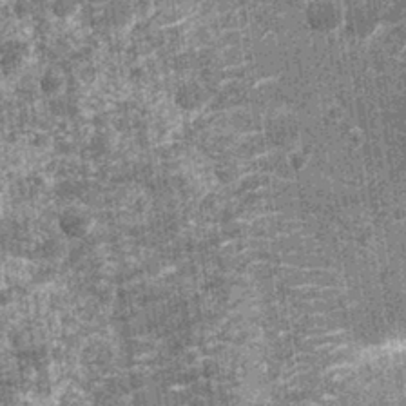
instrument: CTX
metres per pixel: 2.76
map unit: Nhu
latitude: -13.1431
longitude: -22.1767
